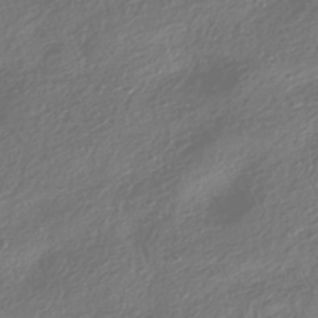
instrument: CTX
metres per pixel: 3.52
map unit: HNhu
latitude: -42.1794
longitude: 106.4062
